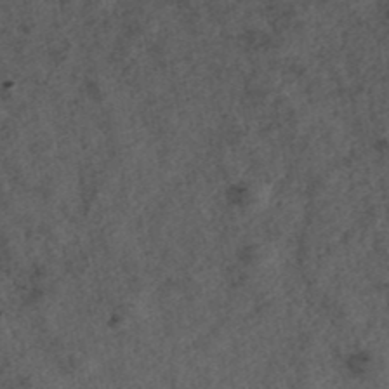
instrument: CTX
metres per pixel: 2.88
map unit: ANa
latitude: 39.6127
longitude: 18.4062
